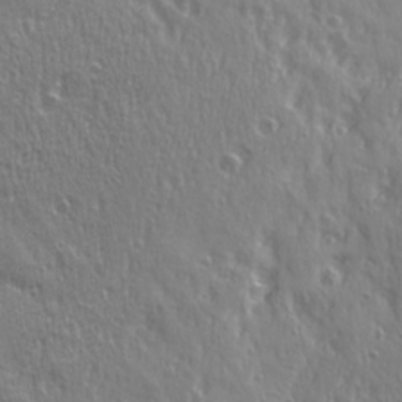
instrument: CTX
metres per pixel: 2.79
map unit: Ave
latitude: 21.7828
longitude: -135.4048
